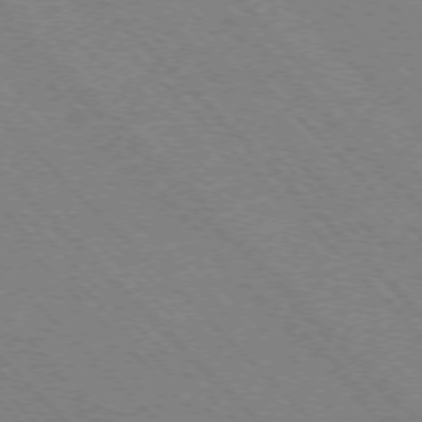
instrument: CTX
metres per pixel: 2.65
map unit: Ap
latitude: -75.5588
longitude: -80.8380
